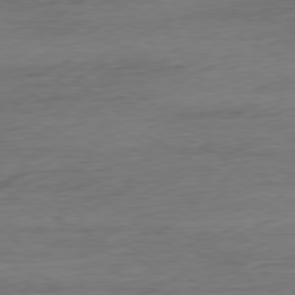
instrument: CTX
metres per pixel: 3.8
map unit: Ap
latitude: -80.7274
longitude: -95.8395
